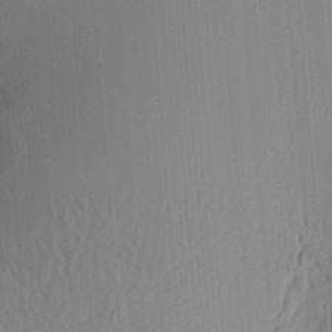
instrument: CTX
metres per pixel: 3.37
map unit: Aa
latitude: 20.3845
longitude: -143.9717
